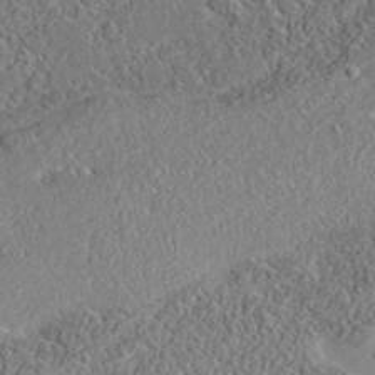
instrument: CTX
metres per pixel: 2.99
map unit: eAb
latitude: 35.9717
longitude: 108.9920
